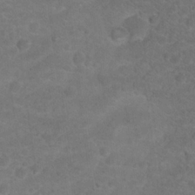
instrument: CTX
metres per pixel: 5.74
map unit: Hto
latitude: 19.2537
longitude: -38.9703
